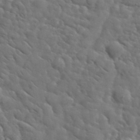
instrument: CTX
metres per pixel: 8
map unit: lHvf
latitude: 37.5560
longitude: -92.1955
